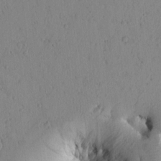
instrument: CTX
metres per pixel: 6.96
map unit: Htu
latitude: 0.2711
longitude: 173.6155
